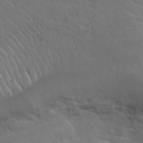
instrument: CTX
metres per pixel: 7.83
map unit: Hto
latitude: 35.0458
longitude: -50.1388
